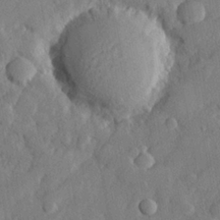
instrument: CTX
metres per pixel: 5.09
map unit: lHvf
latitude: 22.9892
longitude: 143.7666
